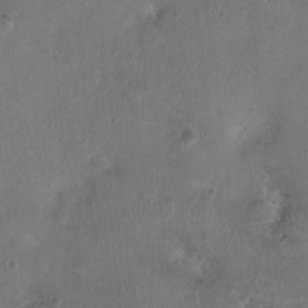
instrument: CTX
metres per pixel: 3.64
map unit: Nhu
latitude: 1.0647
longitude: -15.1404
